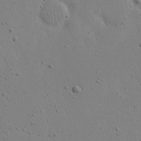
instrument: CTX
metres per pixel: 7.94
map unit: eHh
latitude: 18.4034
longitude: -71.5938
